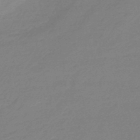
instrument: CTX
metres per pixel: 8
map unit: eHb
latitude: -46.6707
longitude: 86.8408
